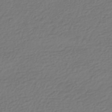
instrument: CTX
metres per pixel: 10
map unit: HNhu
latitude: -43.6532
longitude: 97.1431
